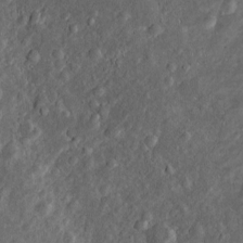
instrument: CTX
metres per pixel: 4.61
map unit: Htu
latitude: -5.9178
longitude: 157.3698
